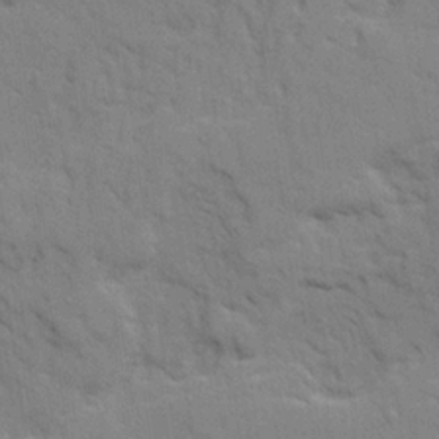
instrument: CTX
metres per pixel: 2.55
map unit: Ave
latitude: 22.1389
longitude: -130.4412
